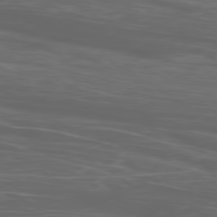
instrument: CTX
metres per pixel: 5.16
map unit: Ap
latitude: -79.0297
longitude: -75.5182
